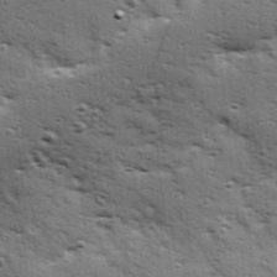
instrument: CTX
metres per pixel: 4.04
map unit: Hve
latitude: 24.1011
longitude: -96.4034
